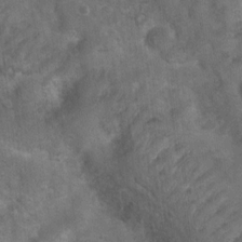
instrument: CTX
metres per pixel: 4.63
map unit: Ht
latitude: 4.4223
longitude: -28.3845
